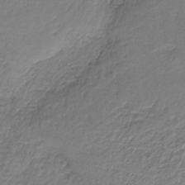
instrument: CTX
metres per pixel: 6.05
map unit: HNb
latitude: -34.2928
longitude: 61.5210
